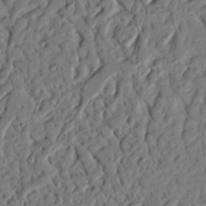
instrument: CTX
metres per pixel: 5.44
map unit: Nhu
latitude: 20.5168
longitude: -77.4237
